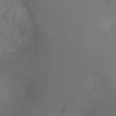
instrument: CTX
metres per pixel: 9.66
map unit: Ht
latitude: -2.8030
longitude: -18.2900
